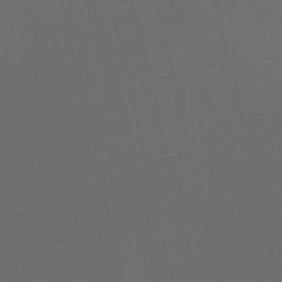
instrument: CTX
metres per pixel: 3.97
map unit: HNb
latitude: -55.2187
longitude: -41.6882
